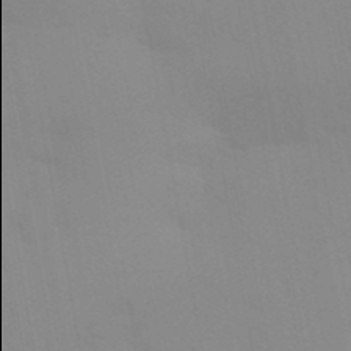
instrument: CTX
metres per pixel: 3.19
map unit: Aa
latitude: 32.4034
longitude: -145.9906
